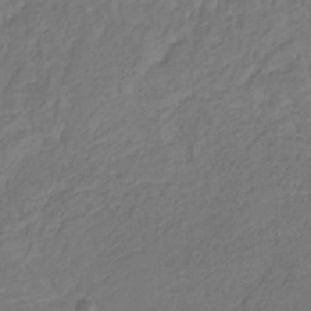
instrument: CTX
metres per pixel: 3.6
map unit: eHb
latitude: -30.0850
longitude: 65.5777
